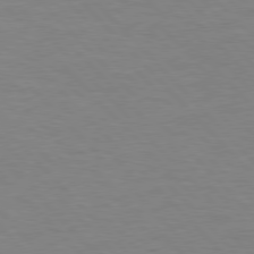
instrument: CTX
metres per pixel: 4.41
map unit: lApd
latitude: 77.4048
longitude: -59.0836
